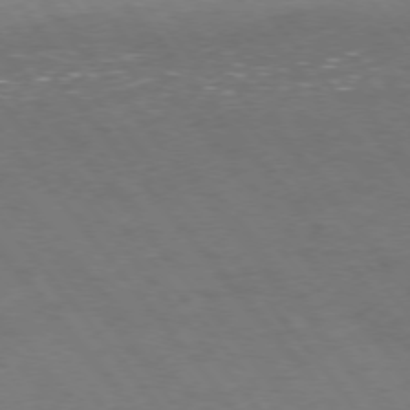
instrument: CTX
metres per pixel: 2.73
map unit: Ap
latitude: -76.8408
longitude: -64.2900
